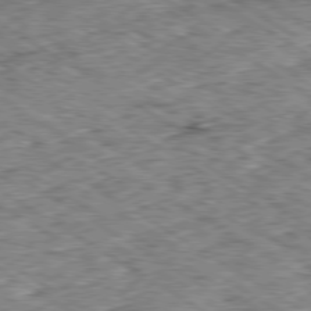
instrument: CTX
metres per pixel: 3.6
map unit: Ap
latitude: -79.9367
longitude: -49.2159
